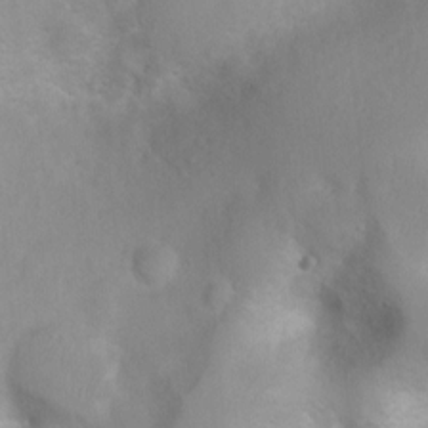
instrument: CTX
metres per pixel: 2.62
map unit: Ht
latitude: 3.5938
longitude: -26.2901
